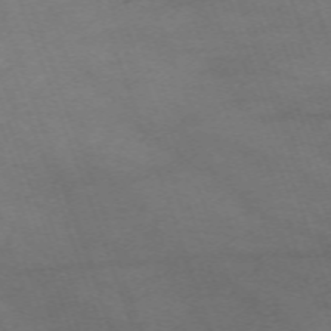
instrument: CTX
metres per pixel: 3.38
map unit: Nhu
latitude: -67.8989
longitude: 40.1795
